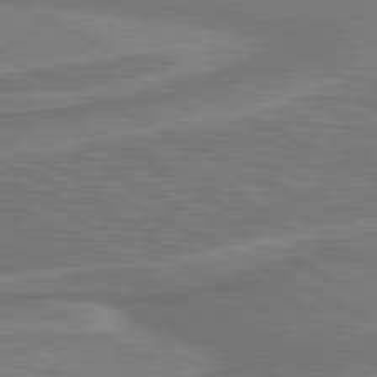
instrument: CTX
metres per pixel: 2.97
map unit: lApd
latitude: 81.1781
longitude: 173.0108
